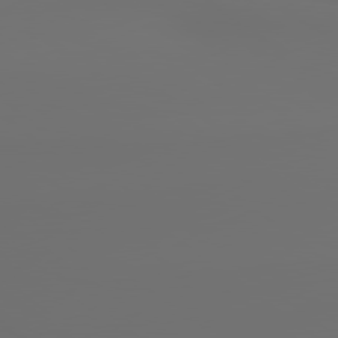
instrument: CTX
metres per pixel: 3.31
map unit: lApd
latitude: 79.7450
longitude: 177.5588
